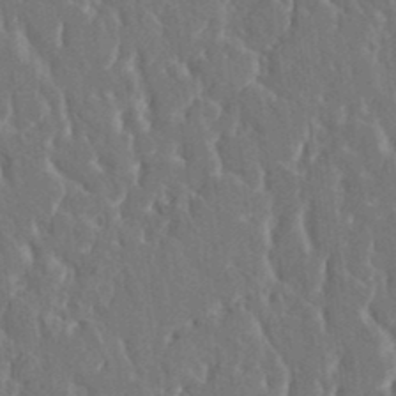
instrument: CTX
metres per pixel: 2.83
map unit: HNhu
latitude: 4.4223
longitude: 10.3684
